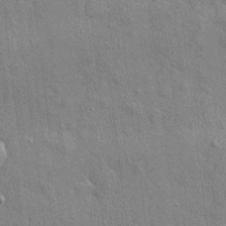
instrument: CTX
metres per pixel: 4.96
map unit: eHh
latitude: 4.0822
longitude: -75.2159
